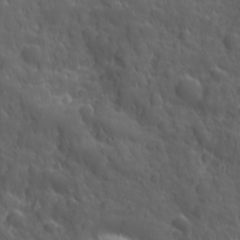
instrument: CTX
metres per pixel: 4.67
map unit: Ave
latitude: 19.1214
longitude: -132.7246
